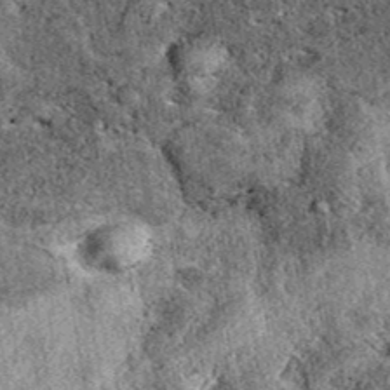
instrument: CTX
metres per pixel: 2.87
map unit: eAb
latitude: 39.9150
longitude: 111.2754
